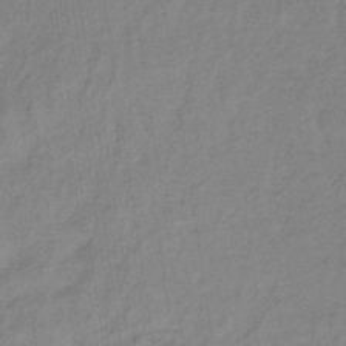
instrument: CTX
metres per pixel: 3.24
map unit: lHb
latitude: -34.8030
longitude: 70.1606
